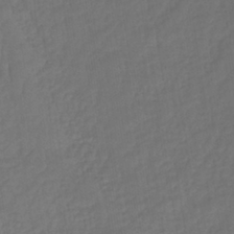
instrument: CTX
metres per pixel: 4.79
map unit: lHb
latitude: -37.5588
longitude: 69.4454
